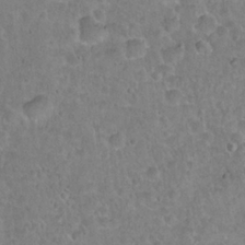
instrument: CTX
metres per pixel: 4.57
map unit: Hto
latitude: 21.5371
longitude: -48.2145
